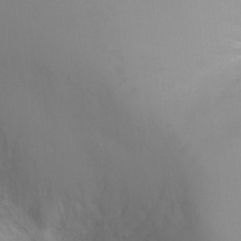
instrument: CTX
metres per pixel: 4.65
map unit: Ht
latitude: -0.7841
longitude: -20.8191
